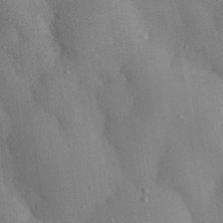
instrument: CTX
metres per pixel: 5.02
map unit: eHh
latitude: 30.2334
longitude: -76.4601
